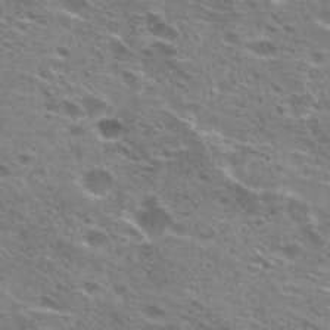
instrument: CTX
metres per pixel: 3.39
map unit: Hto
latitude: 26.9136
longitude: -47.4049
